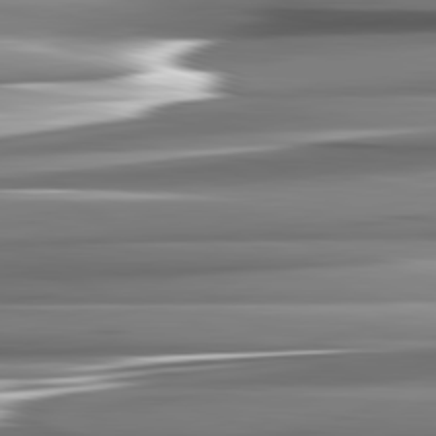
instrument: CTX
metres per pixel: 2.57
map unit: lApd
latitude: 82.5356
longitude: -140.4978
